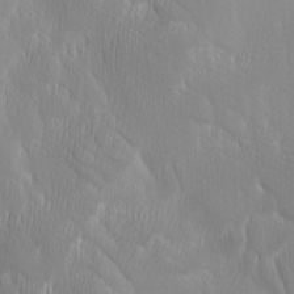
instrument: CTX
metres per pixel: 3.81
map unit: Ave
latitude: 2.2900
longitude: -113.7827
